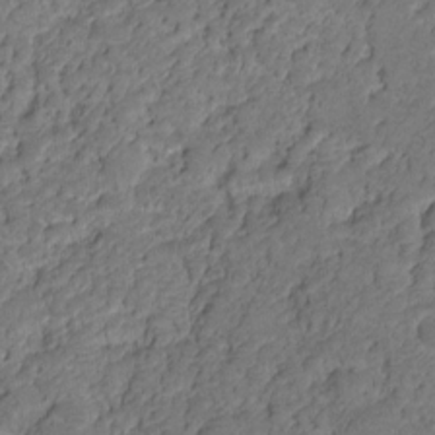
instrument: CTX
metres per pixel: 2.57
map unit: HNhu
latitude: -20.7274
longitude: 85.2564
